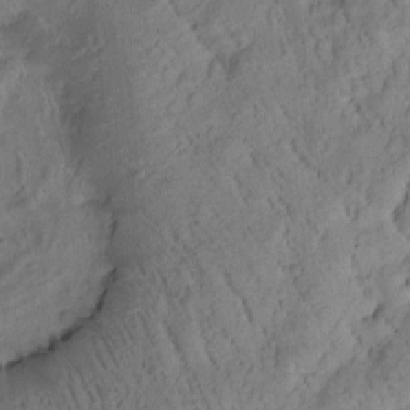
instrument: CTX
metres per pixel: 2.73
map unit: Htu
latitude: 0.5357
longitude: 174.8785
